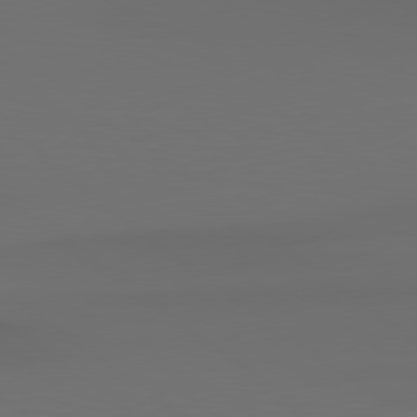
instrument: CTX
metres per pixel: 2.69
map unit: Hpe
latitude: 78.4979
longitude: -134.6679
